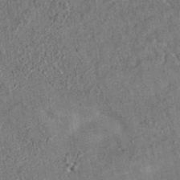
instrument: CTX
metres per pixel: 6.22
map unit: eAb
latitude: 34.9513
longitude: 111.0864
